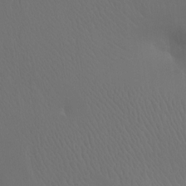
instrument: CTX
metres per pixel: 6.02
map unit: Ht
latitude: -12.1606
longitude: -44.6301
